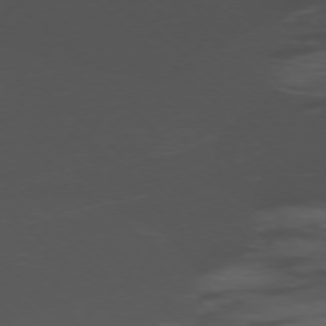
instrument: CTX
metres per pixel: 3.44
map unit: Ap
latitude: -76.6896
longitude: -66.8569
